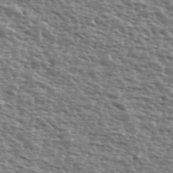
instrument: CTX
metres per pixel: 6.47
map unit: Ave
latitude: 39.2537
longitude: -112.1389
